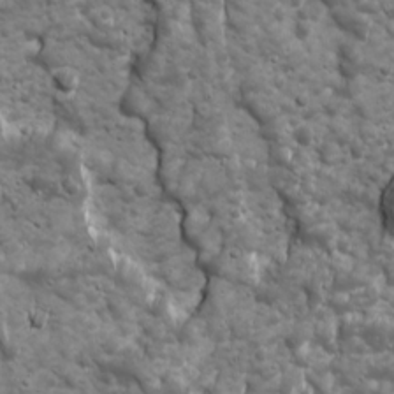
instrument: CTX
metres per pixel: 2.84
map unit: Ave
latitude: 16.8191
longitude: -133.5182
